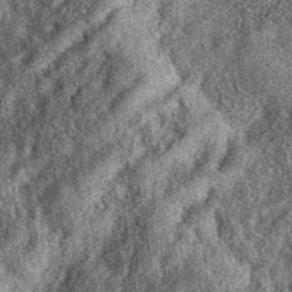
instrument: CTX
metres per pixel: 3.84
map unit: eAb
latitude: 39.2159
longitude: 109.1620
